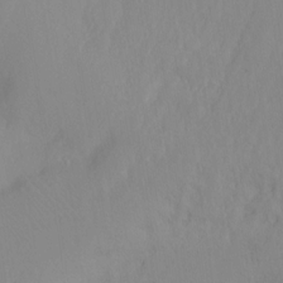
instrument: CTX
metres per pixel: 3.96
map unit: Ht
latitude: -9.1620
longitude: -38.1578
